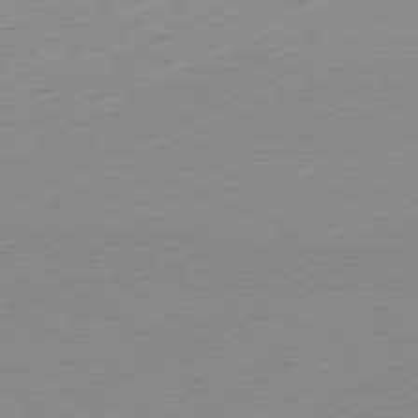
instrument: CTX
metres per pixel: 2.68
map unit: Hpe
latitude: -82.0283
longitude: 12.0472
